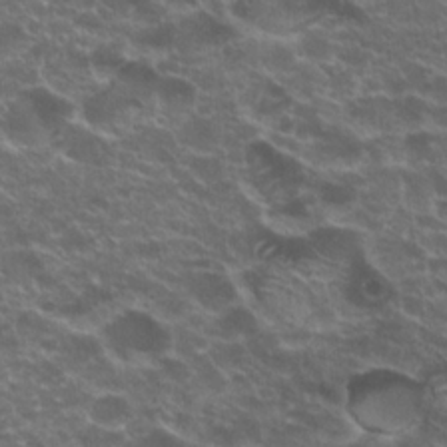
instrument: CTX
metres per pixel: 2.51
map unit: Hto
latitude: 20.5168
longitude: -36.5168
